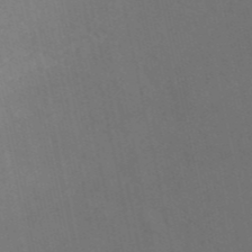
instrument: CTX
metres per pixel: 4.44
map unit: HNb
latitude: -54.4818
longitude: -35.6505
